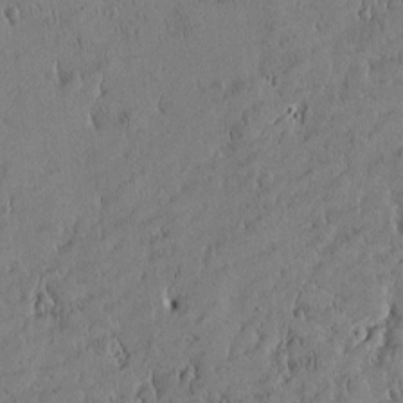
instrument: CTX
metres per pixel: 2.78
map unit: Htu
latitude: -4.7085
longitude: 174.9919
